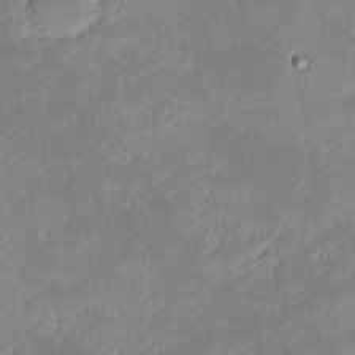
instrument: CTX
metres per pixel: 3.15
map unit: eHh
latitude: -2.0283
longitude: -83.9339
